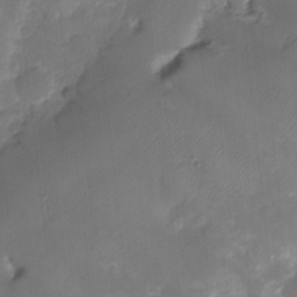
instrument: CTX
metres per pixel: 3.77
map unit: HNhu
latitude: -23.7478
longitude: 50.1039
